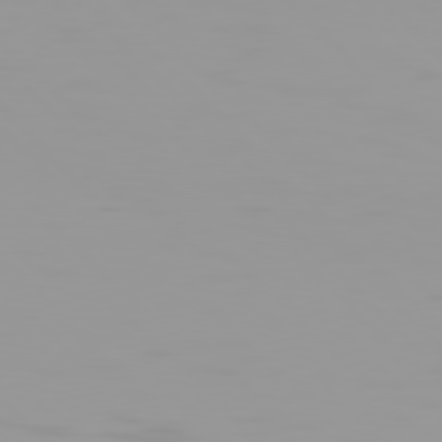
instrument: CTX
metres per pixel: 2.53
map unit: Hpe
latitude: 77.4993
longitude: -140.5167
